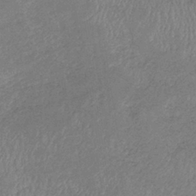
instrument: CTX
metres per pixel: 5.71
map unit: eHb
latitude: -39.1431
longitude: 76.1039
